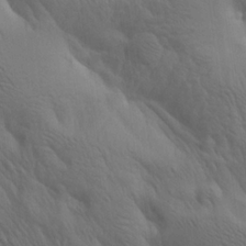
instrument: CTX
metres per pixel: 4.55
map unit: lAa
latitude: 21.4427
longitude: -138.4223
